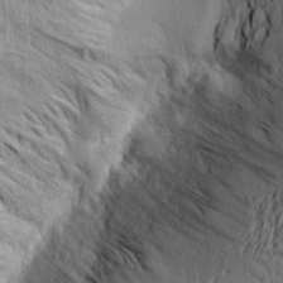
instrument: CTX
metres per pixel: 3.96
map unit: Aa
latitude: 19.7827
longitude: -141.5938
